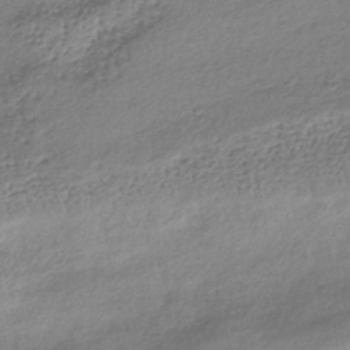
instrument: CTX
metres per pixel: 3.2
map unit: lHb
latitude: -38.7463
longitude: 68.1038
